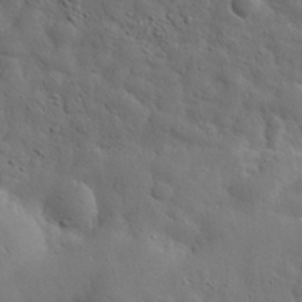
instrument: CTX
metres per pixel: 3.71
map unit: eHh
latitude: 30.5924
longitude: -69.2348
